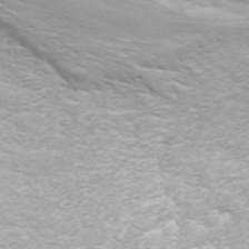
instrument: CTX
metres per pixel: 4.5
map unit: ANa
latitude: 44.6112
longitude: 27.5777
